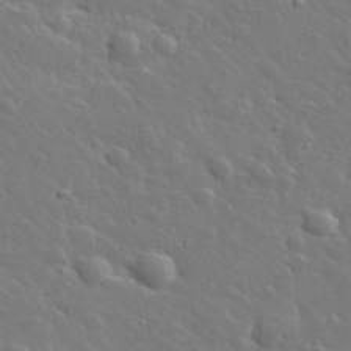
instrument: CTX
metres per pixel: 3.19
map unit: lHvf
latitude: 34.1011
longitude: -82.1766
